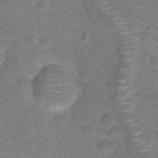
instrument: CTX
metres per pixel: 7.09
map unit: Hto
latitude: 18.7057
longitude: -39.1403
